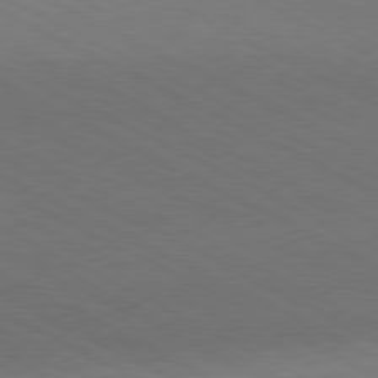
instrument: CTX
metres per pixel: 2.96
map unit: Hpe
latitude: -81.3132
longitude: 12.7085
